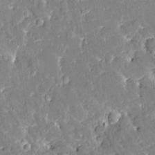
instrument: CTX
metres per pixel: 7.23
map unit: Htu
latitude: -2.1794
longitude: 174.7085
